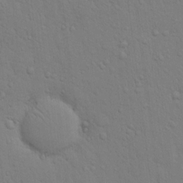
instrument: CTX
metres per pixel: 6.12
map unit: eHh
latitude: 18.2900
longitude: -62.8191
